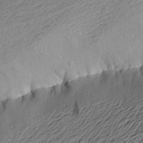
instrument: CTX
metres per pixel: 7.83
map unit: Aa
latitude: 22.5357
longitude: -149.3482
